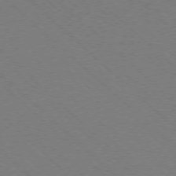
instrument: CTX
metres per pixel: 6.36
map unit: Ap
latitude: -77.3699
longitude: -65.7261
